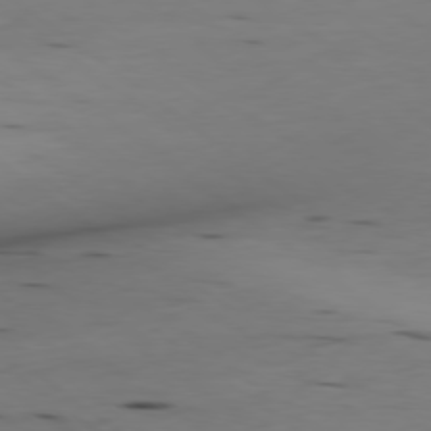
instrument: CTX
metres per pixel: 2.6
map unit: Ap
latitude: -79.2942
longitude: -92.2333
